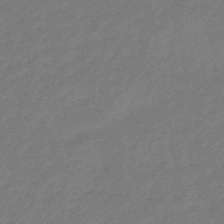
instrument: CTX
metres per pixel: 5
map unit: eHb
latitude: -46.5573
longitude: 82.1417
